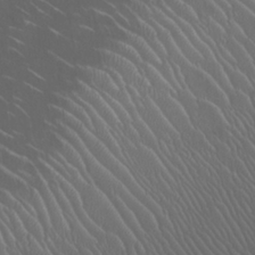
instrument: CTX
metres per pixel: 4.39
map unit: Htu
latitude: -11.7856
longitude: -73.2159
